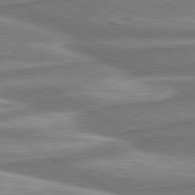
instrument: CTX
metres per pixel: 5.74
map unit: lApd
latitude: 80.4412
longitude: -178.3279
